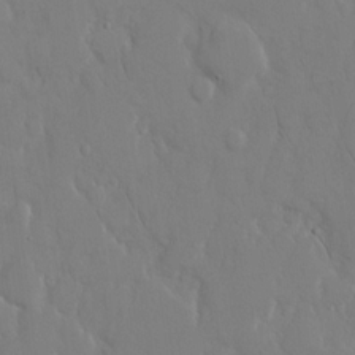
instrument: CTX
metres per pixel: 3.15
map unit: eHh
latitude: 14.3279
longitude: -71.3859
